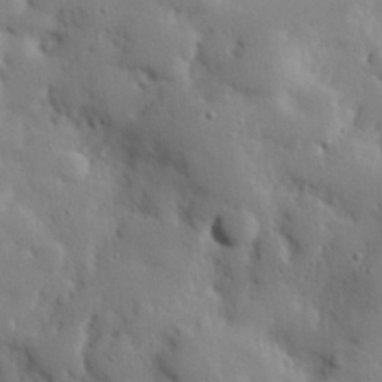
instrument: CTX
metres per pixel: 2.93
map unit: eHh
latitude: 28.8191
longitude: -82.6112
